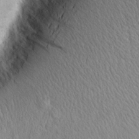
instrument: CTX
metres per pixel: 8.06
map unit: Aa
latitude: 15.6316
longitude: -142.2712
